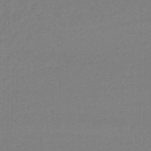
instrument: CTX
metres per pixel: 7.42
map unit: eHb
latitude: -46.6140
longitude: 89.3509
